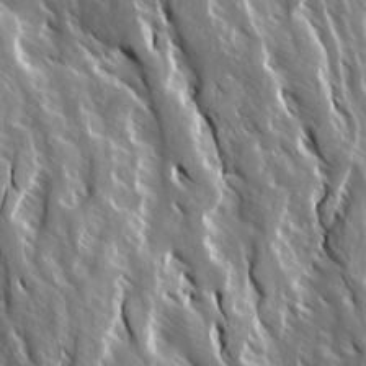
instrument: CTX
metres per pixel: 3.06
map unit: Ave
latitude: 14.8569
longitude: -133.3104
